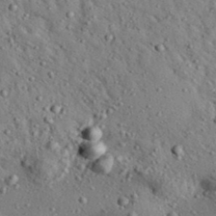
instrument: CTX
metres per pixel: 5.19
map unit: Aa
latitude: 31.4049
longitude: -134.5357
